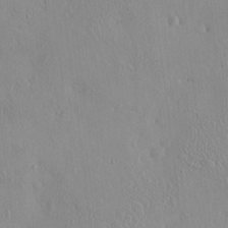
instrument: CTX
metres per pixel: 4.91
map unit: Nve
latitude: -8.9919
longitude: 173.8800
